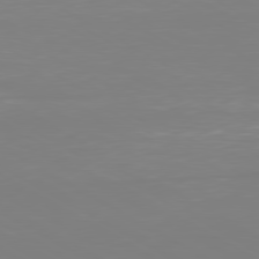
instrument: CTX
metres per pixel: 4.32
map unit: Ap
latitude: -80.2740
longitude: -59.8017
